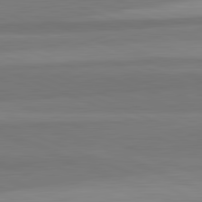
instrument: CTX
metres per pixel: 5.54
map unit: lApd
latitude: 82.4601
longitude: 156.3873
